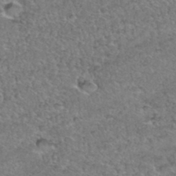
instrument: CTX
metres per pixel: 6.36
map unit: Hto
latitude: 35.9339
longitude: -47.9150
